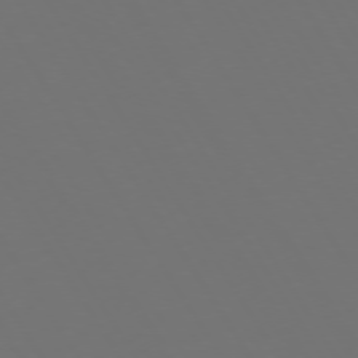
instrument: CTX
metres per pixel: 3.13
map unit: Hpe
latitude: 73.4238
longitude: -128.3278
